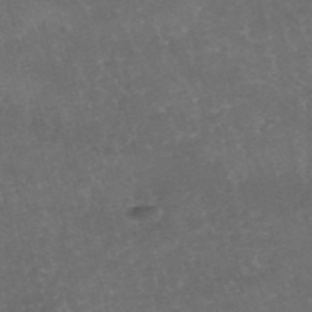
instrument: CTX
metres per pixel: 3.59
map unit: eHh
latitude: -54.5574
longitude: -90.1389
